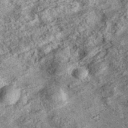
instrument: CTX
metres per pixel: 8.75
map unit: eAb
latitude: 36.2711
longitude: 107.3887
